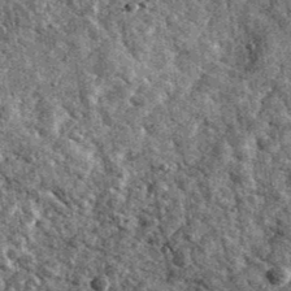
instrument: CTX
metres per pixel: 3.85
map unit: Ave
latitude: 40.0633
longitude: -107.7450
